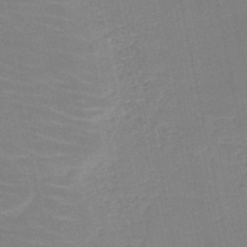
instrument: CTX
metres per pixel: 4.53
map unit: HNb
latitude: -50.2173
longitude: -49.0836
